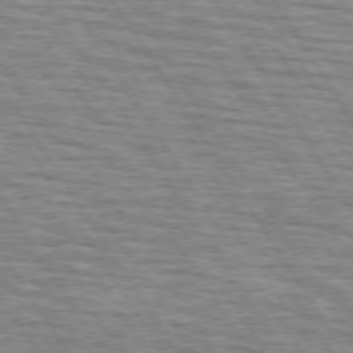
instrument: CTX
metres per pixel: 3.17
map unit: lApd
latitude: 73.7639
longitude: -72.7436
